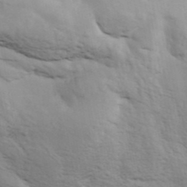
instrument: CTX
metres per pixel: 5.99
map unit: ANa
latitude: 41.5182
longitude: 49.9367
